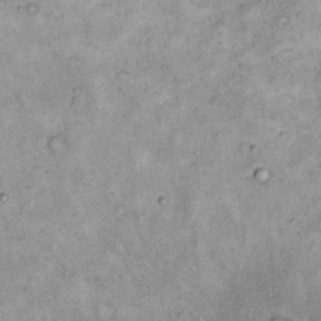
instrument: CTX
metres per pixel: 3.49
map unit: eHh
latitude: 17.1592
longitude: -62.3468
